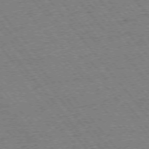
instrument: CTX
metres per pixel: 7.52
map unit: Ap
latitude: -75.4077
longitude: -86.9891
